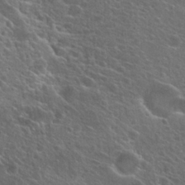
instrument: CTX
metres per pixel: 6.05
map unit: Hto
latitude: 26.0822
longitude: -45.2537
